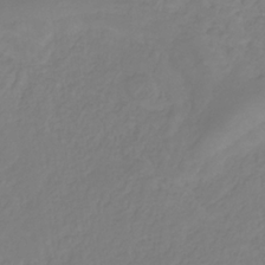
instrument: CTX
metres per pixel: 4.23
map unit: eHb
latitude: -30.2172
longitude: 63.3509
